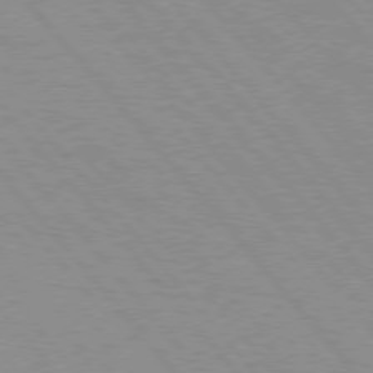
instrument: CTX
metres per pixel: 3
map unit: Hpe
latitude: 76.0444
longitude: -125.8205
